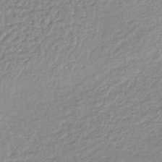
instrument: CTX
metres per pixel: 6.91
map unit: lHb
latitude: -42.0849
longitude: 68.6707
